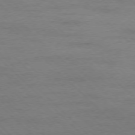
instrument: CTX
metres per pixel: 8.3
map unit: Ap
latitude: -77.3132
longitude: -94.4601
